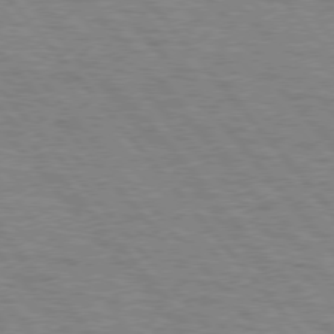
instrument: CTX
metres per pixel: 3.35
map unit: lApd
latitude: 75.9150
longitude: -75.1214
